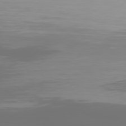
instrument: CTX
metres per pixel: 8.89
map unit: Hpe
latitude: 75.8017
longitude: -128.8947
